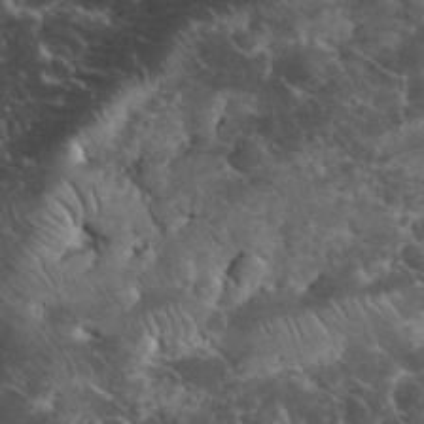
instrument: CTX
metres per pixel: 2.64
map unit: eHh
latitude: 33.4804
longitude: -65.5938
